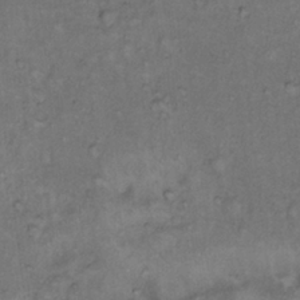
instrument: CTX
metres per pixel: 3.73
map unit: Hto
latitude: 12.3090
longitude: -60.6490
